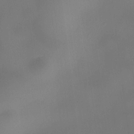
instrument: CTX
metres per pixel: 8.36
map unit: HNhu
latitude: 9.4427
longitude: 9.8422
